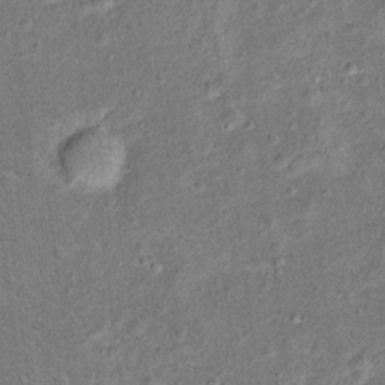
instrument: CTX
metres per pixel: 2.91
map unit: Hto
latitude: 15.3860
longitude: -42.1956
